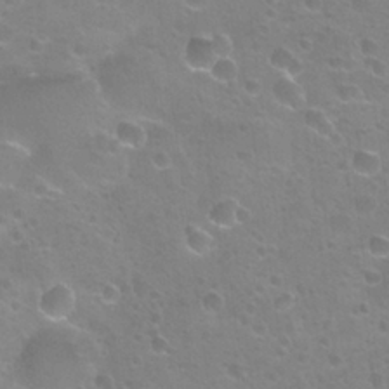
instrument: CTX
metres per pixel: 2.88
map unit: Nhu
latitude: 24.2900
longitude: -51.7638
